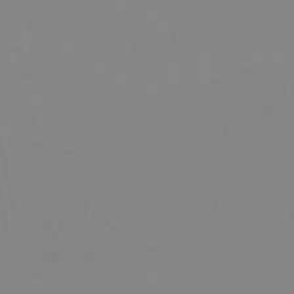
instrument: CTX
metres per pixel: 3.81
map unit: HNb
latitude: -45.8045
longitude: -44.6679
